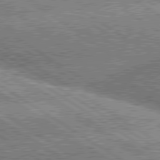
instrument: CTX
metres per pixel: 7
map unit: lApd
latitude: 80.1767
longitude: -151.5938
